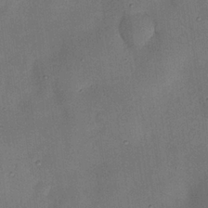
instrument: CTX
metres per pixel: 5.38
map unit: Nhu
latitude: 25.7260
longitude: -71.3293
